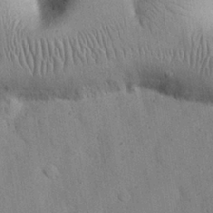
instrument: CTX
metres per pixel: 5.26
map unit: Nhu
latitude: 26.8380
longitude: -71.9339
